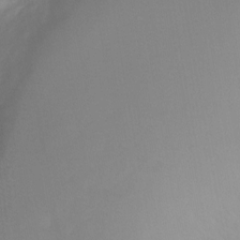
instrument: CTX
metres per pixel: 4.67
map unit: Ht
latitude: -10.7652
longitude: -27.4615
